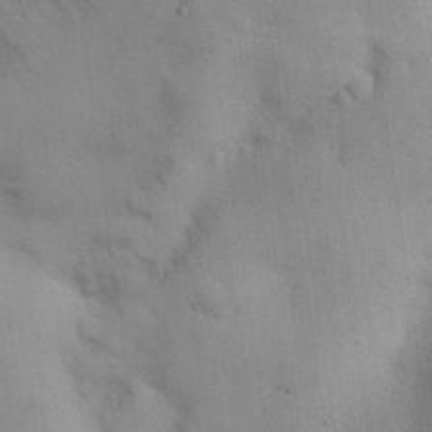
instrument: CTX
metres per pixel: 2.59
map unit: eHh
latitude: 26.3089
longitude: -68.1578
